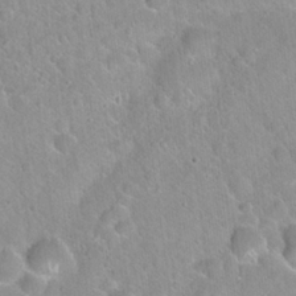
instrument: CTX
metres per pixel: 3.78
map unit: Hto
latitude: 21.1970
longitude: -52.5924
